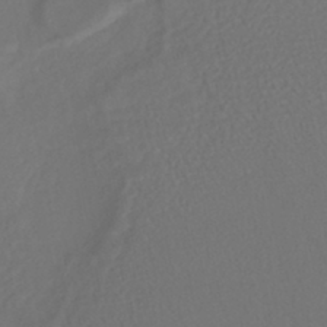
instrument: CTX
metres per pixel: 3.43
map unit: HNhu
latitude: -45.4454
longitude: 103.5588
